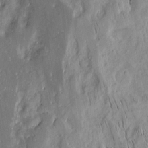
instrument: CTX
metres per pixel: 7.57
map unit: Nhu
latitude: -5.4076
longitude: -152.1767
